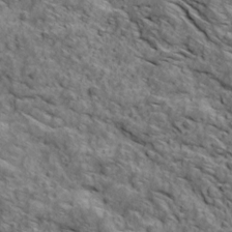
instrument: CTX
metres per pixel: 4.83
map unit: Ave
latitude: 18.8947
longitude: -134.2900
